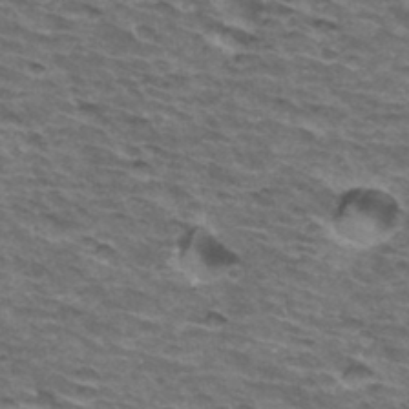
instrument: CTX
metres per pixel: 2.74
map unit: Hto
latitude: 34.3845
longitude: -42.8947
